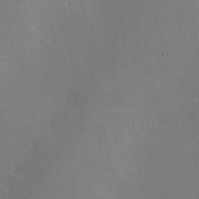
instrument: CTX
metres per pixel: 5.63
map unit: lHvf
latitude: -9.7666
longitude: -100.2145
